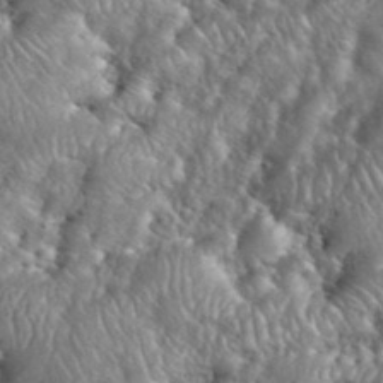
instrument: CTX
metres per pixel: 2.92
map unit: eHh
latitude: 39.8016
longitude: -57.6127
